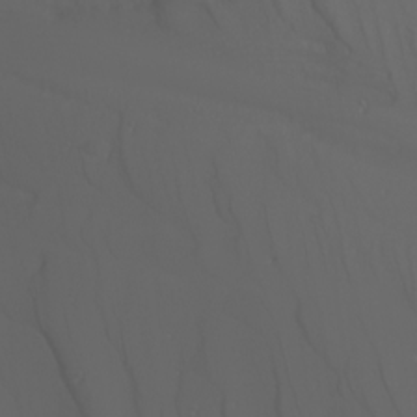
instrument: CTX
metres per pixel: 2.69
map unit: Nhu
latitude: -4.2739
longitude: -89.6127
